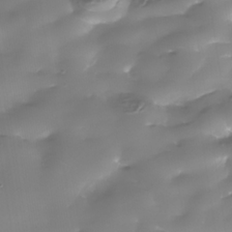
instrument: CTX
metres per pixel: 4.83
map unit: Nhe
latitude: -36.3117
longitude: -90.2334
